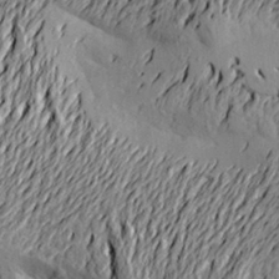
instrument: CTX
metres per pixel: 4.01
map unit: Aa
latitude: 21.1970
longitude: -149.9528
